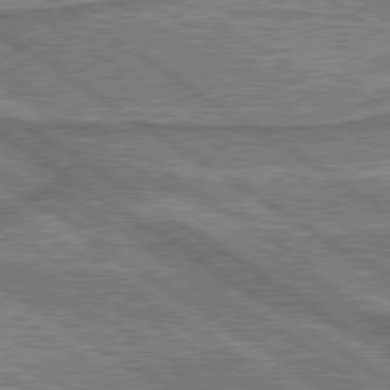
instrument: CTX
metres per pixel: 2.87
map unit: lApd
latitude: 79.8773
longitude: 175.3509
